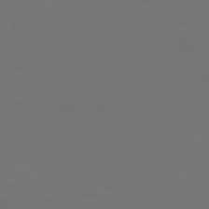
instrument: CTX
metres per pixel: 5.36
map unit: Hpe
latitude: 72.0633
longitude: -126.5357
